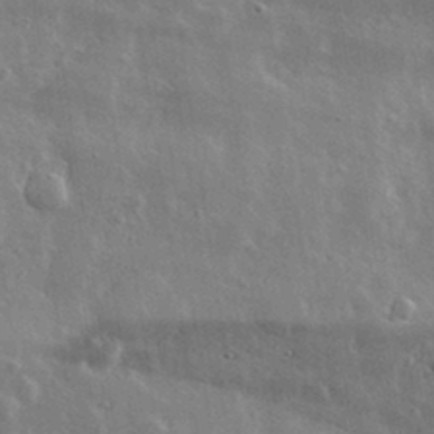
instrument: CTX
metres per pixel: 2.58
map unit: lHvf
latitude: 32.8569
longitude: -90.5735
